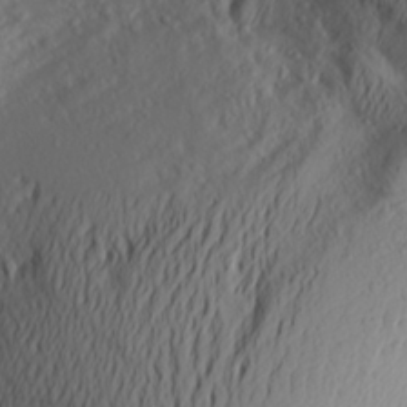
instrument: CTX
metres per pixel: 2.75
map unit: Aa
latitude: 25.7827
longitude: -146.8380
